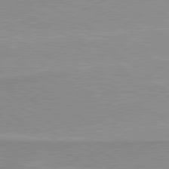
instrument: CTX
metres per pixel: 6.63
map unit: lApd
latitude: 80.1011
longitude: 171.4832
